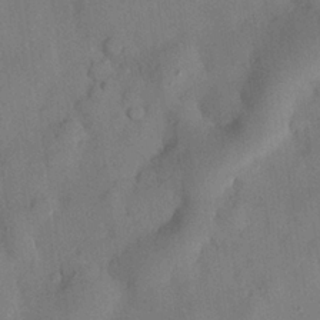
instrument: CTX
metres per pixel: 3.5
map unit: Nhu
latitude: 26.0255
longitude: -72.9703
